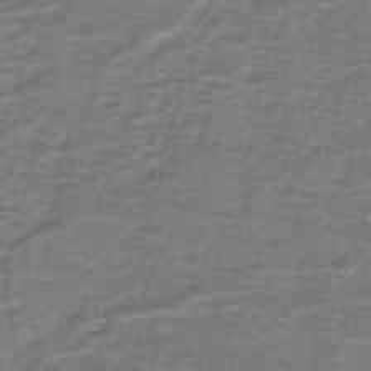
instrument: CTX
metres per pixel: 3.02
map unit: lHb
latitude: -43.5210
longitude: 55.1431
